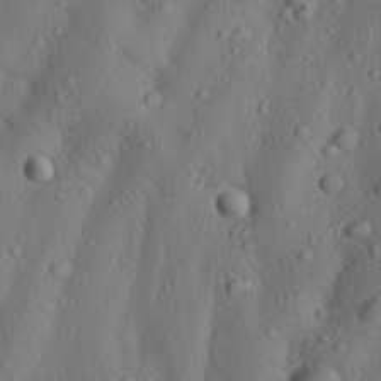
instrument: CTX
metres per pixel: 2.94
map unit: Aa
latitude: 22.9325
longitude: -137.3860
